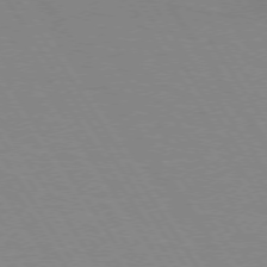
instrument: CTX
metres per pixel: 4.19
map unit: lApd
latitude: 73.7261
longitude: -56.4789
